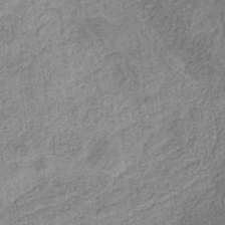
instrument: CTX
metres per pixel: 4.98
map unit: eHb
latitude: -31.9367
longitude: 72.5951
